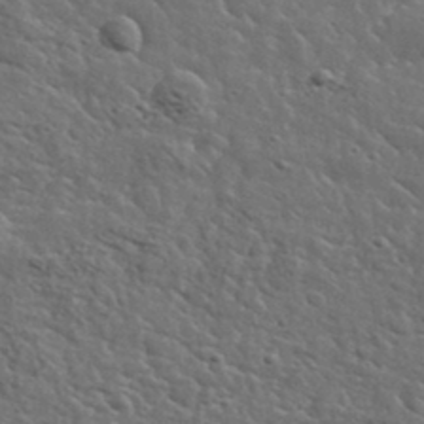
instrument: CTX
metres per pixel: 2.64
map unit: lHvf
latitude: 37.1214
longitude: -88.4223
